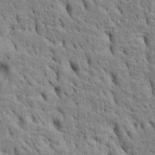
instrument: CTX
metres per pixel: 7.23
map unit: Htu
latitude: -4.8030
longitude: 152.6329
